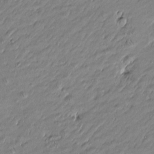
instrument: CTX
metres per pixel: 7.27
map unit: Htu
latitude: -5.9367
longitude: 177.0298
